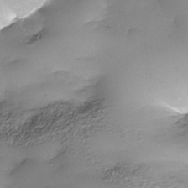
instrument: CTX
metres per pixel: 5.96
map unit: Nhe
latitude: -35.0675
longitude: -143.5371
